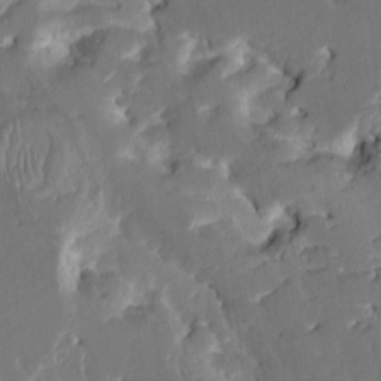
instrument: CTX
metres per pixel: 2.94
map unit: HNhu
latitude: 5.9906
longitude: -6.2334
